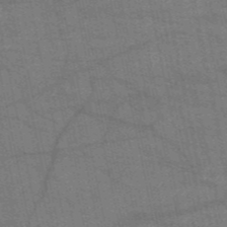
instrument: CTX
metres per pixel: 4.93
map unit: HNb
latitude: -53.4832
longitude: -46.4790
